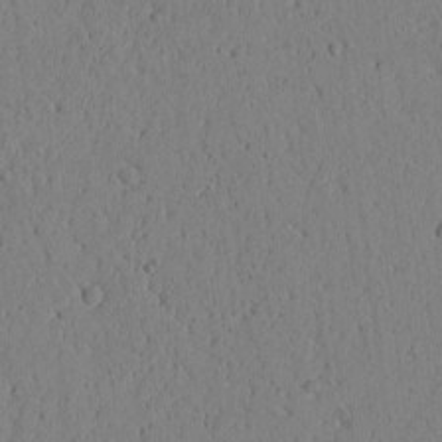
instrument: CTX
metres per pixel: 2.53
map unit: Htu
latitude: 0.4223
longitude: 173.5777
